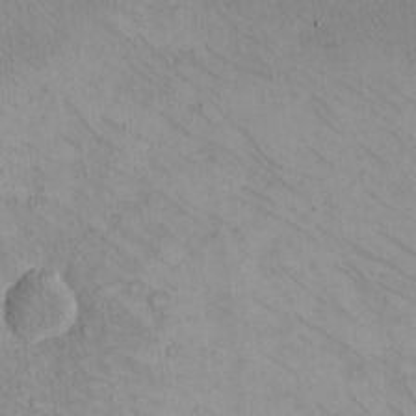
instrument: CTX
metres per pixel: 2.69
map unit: eHh
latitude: -8.8030
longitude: -67.9528
